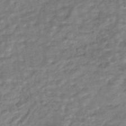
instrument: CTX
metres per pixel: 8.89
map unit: HNhu
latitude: -44.4440
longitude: 101.9745
